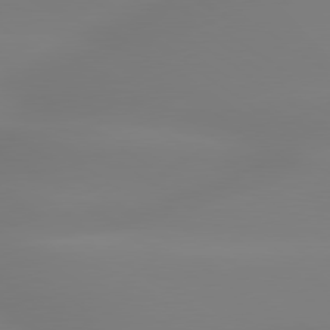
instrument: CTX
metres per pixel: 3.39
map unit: lApd
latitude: 79.7639
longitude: -136.3090
